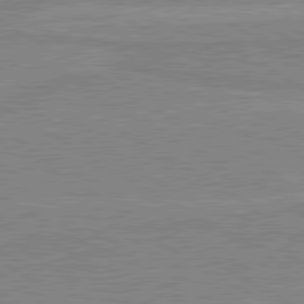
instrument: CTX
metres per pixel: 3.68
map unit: lApd
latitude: 80.2145
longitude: 168.8974
